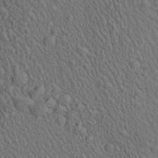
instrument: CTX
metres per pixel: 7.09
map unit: Aa
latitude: 23.0647
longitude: -138.7435
